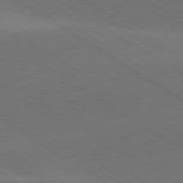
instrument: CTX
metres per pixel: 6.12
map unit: lApd
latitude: 78.7435
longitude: -51.8205
